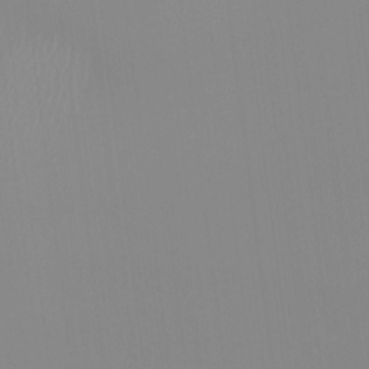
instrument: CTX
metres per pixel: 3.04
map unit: HNhu
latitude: -1.2565
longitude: -5.6505
